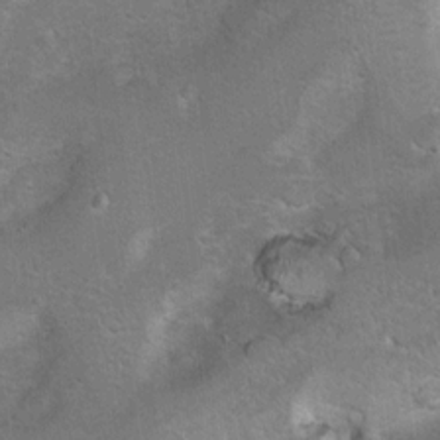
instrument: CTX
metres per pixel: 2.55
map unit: Hto
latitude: 7.4993
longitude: -30.4412
